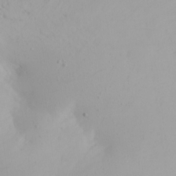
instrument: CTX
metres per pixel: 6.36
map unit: Aa
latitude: 20.7624
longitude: -145.7638
